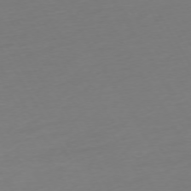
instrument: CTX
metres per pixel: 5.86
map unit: Ap
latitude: -74.6708
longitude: -68.7813
